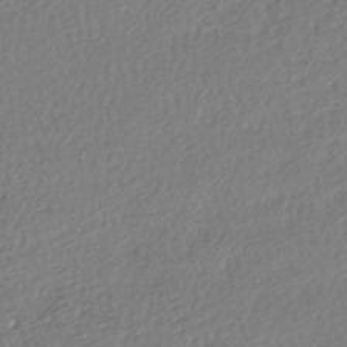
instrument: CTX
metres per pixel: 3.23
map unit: lHb
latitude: -42.9163
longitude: 70.9731
